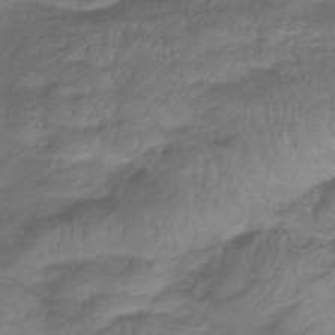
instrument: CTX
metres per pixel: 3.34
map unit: lHb
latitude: -39.4455
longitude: 75.2943
